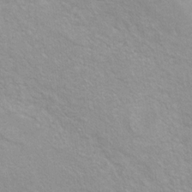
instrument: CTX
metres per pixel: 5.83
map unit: Hto
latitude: 7.9339
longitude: -30.8758
